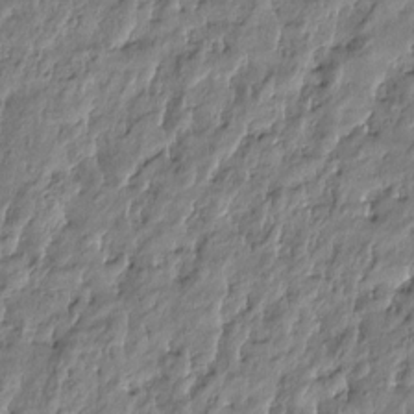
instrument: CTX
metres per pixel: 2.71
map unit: Htu
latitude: -4.9352
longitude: 176.9164
